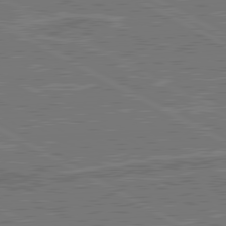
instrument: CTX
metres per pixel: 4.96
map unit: lApd
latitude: 80.6868
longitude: 118.8975
